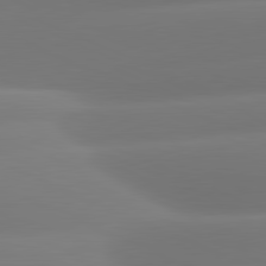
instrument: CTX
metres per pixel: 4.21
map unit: lApd
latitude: 81.2915
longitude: -161.3104
